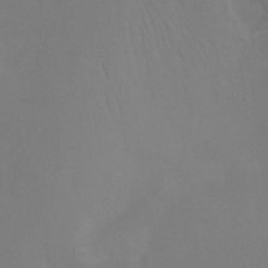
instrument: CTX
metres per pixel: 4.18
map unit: Htu
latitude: -12.9542
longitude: -48.2334
